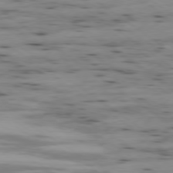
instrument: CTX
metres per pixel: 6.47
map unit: Ap
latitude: -79.5210
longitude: -102.0444
